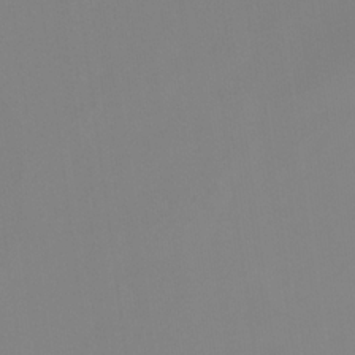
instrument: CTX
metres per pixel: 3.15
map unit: eHb
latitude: -30.5007
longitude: 62.2739
